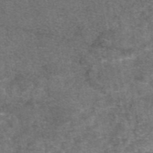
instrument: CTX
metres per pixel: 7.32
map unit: eAb
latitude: 47.4616
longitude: 108.4251
